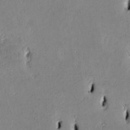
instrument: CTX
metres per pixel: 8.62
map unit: Htu
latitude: 3.4615
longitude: 151.2754
